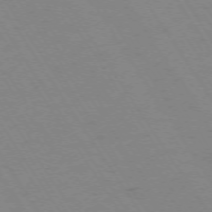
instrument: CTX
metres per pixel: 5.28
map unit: Ap
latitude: -73.4643
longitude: -70.9702
